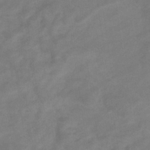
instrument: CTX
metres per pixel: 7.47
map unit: eHb
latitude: -33.5588
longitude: 72.4818
